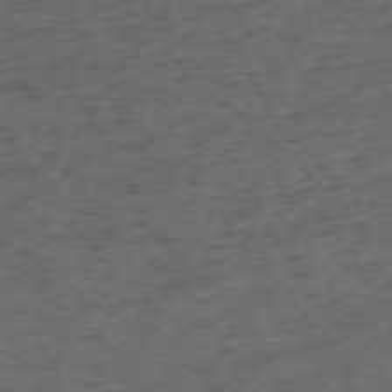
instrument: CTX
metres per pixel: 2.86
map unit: Ap
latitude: -72.8975
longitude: -70.2900
